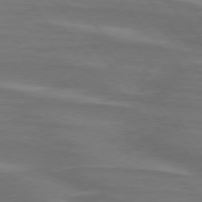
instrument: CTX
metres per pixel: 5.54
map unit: lApd
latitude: 75.4993
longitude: -80.6868
